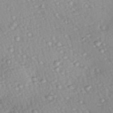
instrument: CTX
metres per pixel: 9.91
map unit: Hve
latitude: 25.6882
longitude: -93.7260
